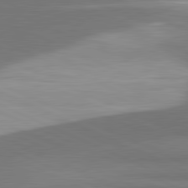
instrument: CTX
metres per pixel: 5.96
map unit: lApd
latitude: 81.6694
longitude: 156.3684
